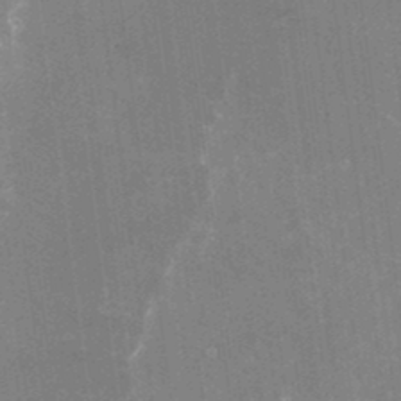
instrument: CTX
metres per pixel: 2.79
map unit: Nhu
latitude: -25.5588
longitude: -73.1781
